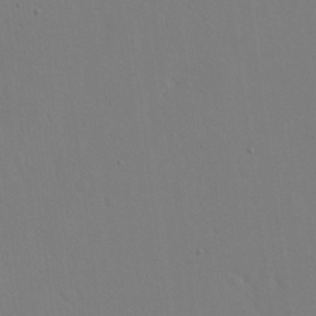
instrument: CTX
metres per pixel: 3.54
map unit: eHh
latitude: 18.3278
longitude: -66.9891
